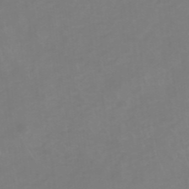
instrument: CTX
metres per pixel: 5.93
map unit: HNhu
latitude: -47.1431
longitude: 29.8989
